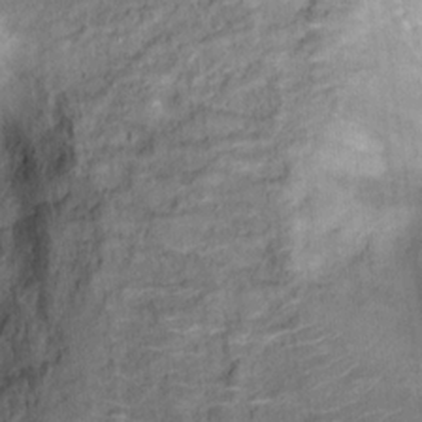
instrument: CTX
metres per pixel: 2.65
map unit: Hto
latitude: 14.8002
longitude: -39.2915
